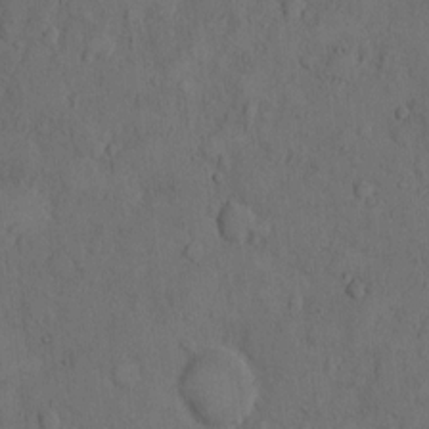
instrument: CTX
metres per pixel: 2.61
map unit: Hto
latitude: 7.8394
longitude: -60.4601
